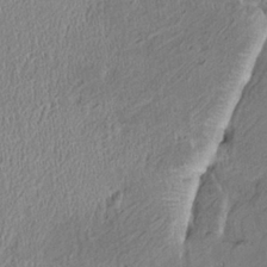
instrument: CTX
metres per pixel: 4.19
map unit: HNhu
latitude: 4.8758
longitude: 13.0487
